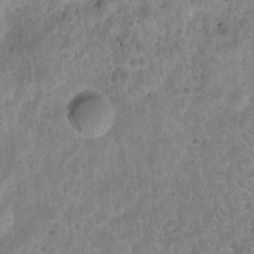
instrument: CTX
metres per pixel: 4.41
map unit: Nhu
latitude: 8.3467
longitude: -21.9717
